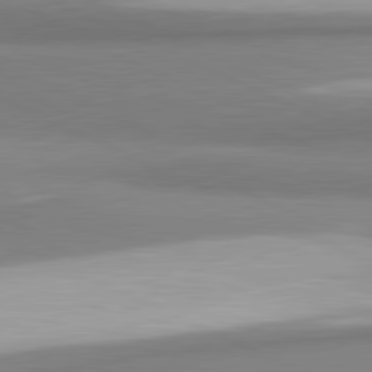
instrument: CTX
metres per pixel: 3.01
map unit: lApd
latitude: 81.3859
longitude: 166.6707
